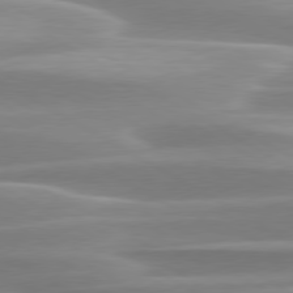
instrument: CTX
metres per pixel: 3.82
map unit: lApd
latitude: 79.2348
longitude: -114.5545
